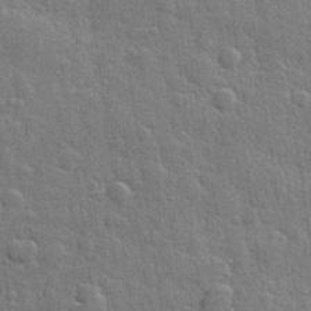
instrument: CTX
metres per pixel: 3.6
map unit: Hve
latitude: 25.1592
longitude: 149.5022
